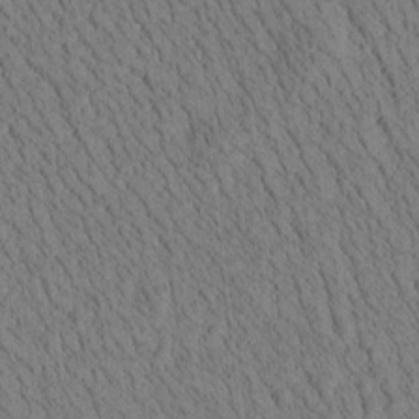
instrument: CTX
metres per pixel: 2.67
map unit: Htu
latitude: -3.8989
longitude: 172.5196
